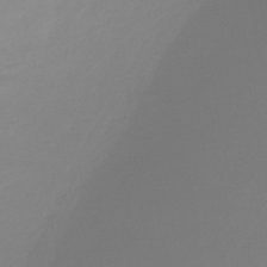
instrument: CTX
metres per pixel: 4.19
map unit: eHb
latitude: -45.0109
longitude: 85.7288
